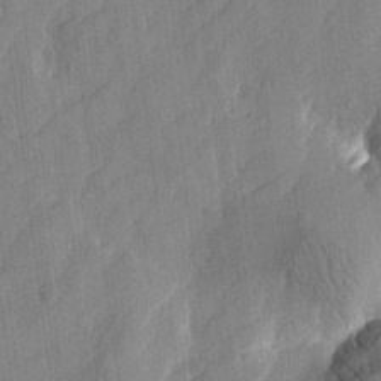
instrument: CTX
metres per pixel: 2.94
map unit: Htu
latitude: -1.9179
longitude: -176.4034
